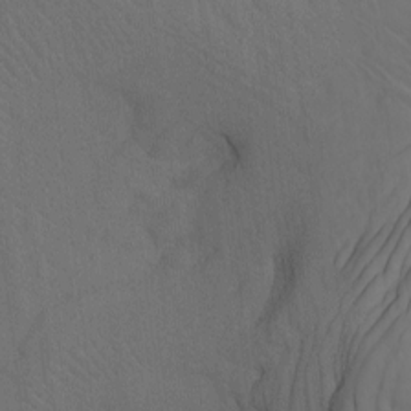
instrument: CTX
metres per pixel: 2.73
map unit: Nhu
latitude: -7.9367
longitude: -68.0822
